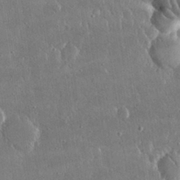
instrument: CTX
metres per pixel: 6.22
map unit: lHvf
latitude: 30.4412
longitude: -92.8569
